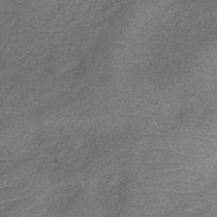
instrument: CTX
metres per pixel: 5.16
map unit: lHb
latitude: -38.8786
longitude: 74.7652
